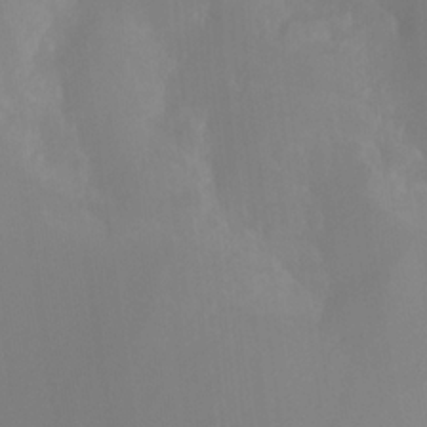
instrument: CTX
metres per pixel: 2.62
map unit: Nhu
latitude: -8.5574
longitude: -52.4034
